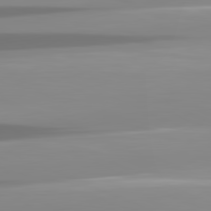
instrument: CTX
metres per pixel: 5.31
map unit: lApd
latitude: 82.0444
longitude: -137.2915
